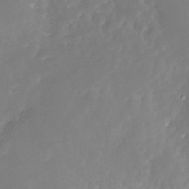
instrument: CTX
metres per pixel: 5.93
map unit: Nhu
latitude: -29.1053
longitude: -76.9513
